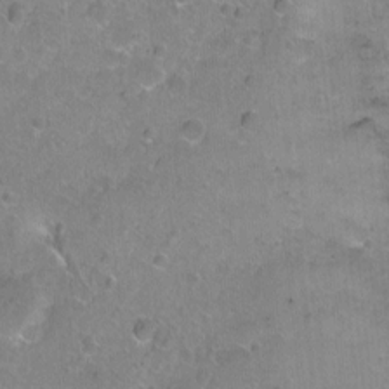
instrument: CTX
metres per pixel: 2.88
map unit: Hto
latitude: -6.8597
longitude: -35.5182
